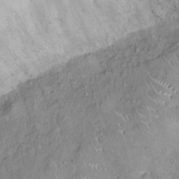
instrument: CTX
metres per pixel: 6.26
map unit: Ht
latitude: -4.0661
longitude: -14.9703
